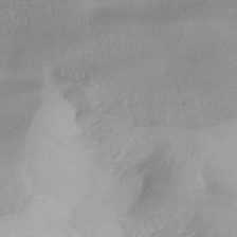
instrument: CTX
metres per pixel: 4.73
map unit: HNhu
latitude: -44.7463
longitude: 96.9164
